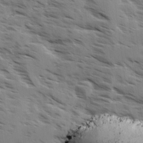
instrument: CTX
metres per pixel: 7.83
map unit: Ave
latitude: 0.8947
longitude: -110.6491
